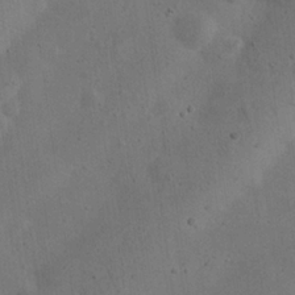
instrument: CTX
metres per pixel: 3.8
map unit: eHh
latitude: 24.0633
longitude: -69.9528
